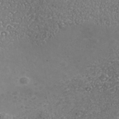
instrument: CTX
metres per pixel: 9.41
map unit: Nhu
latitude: -39.1809
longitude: -85.1025
